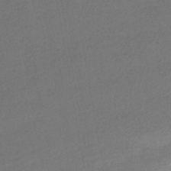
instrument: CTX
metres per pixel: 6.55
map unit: HNhu
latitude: -42.2739
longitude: 93.1809
